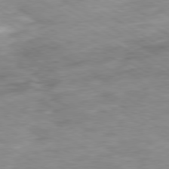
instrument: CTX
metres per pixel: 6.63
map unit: Ap
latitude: -80.1984
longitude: -74.8380
